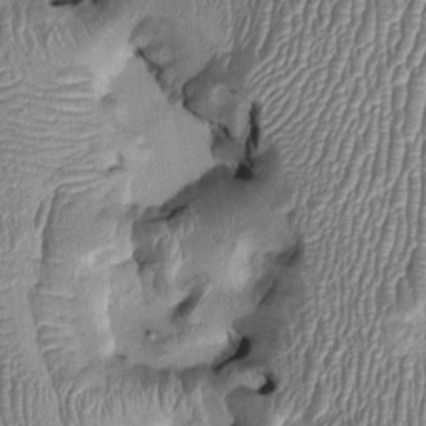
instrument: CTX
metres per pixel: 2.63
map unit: Nhu
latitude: -0.5574
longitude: -14.3468
